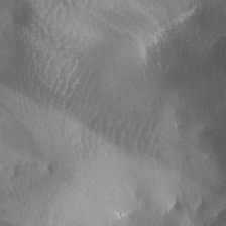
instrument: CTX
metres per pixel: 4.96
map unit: lAa
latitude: -6.0661
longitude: -127.1025
